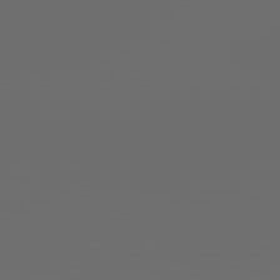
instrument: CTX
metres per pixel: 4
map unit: Hpe
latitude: 78.7435
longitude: 176.3684
